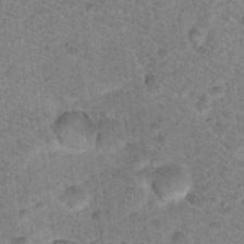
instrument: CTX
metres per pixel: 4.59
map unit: Nhu
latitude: 17.2348
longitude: -31.3293
